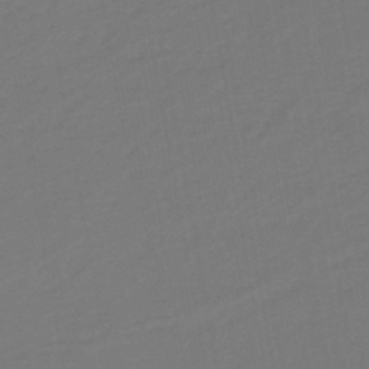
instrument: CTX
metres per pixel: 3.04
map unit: eHb
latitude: -47.0864
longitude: 88.4629
